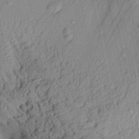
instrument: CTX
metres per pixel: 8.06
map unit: Aa
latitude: 28.2900
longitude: -134.9324
